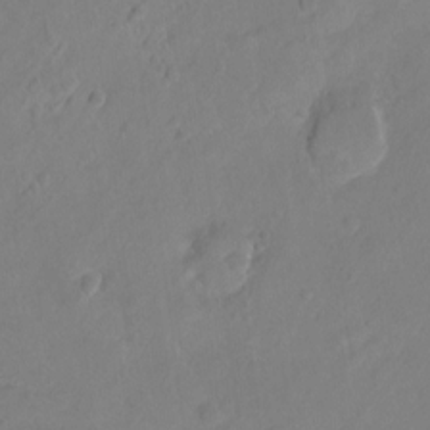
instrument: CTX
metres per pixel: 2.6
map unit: Ht
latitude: -8.5196
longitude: -36.5168
